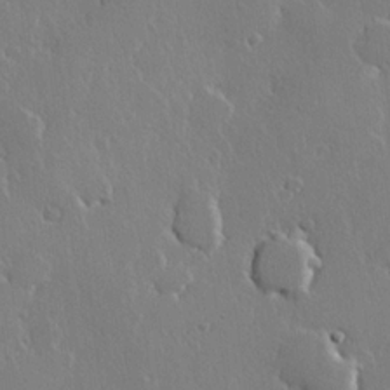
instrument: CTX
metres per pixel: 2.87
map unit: lHvf
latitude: 21.8773
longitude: 146.9353
